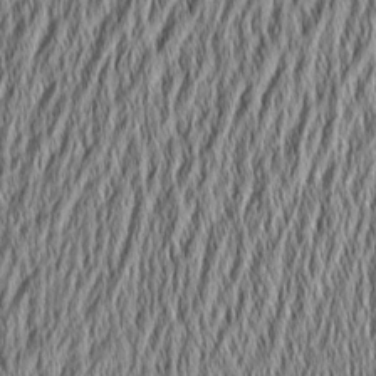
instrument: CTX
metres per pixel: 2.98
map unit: Aa
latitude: 6.4979
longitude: -129.5182
